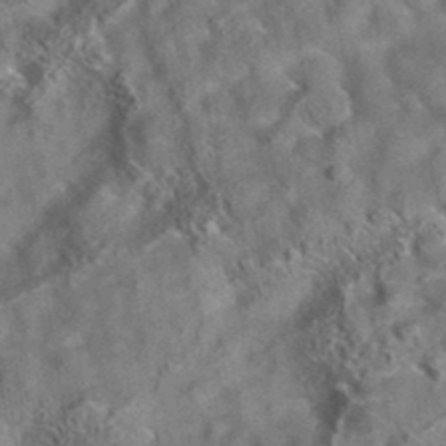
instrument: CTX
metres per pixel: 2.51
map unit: eAb
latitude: 35.0458
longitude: 111.8800
